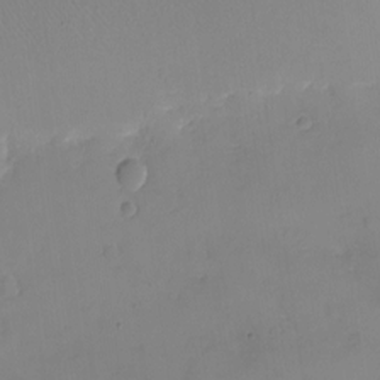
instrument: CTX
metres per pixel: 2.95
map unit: eHh
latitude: -9.0675
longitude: -67.1781
